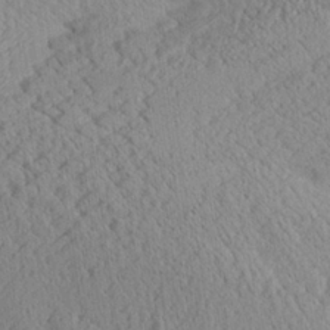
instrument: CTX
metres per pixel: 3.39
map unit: Aa
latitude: 24.5923
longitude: -134.1389
